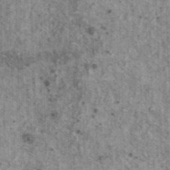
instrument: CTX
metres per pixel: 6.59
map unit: HNhu
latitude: 2.5734
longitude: 4.8597
